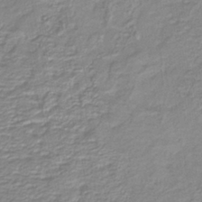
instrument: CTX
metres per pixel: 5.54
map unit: lHb
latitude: -40.6896
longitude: 51.4643
